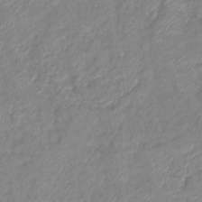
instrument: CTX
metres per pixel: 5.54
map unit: eHb
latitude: -40.1039
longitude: 78.7085
